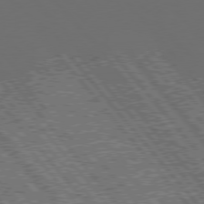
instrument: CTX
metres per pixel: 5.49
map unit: Hpe
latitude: 76.4979
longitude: -168.5546
